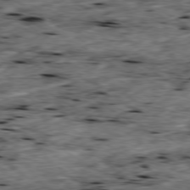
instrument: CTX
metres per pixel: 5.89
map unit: Ap
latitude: -79.6155
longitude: -90.0633
